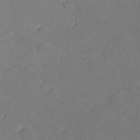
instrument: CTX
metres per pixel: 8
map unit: lHvf
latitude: 26.7057
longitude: 140.6896
